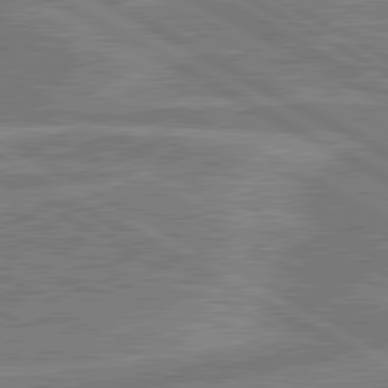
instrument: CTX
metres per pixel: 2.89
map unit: lApd
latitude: 80.8002
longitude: -170.7057
